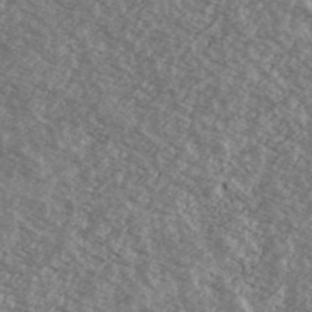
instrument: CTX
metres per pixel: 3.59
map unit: Ave
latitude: 39.2159
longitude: -110.2145
